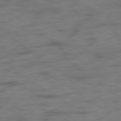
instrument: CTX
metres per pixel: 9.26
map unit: Hpe
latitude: -79.1809
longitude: -22.4034
